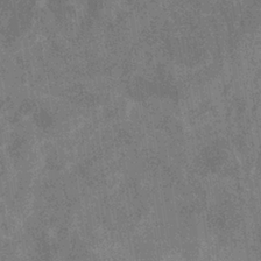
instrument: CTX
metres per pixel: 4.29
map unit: eHb
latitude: -34.4629
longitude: 73.3509
